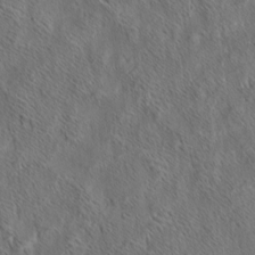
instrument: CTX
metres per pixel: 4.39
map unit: eHh
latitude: 6.6679
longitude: -76.5923
